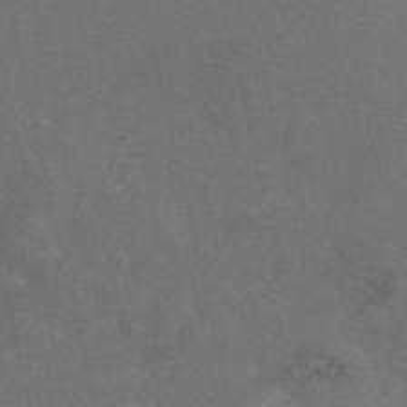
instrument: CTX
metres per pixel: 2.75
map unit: eAb
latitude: 47.0081
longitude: 112.5385
